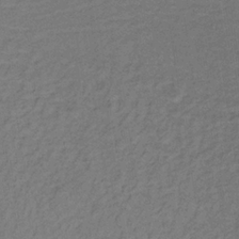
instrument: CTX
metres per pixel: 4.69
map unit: lHb
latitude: -33.1243
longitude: 65.2565
